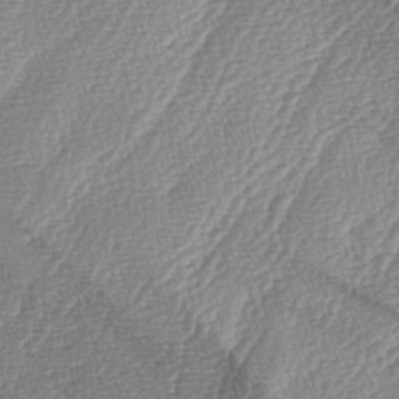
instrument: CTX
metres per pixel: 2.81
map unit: lAa
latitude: -4.4818
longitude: -129.1970
